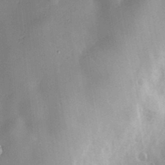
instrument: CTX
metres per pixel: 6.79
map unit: Nve
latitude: -7.7099
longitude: 174.7085
